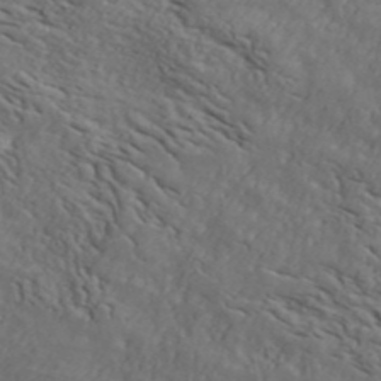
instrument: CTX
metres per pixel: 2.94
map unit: ANa
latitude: 44.2711
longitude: -85.2537
